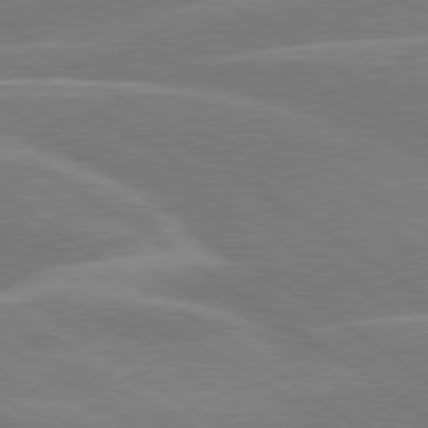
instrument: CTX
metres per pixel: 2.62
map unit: lApd
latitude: 79.7261
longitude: -121.8584
